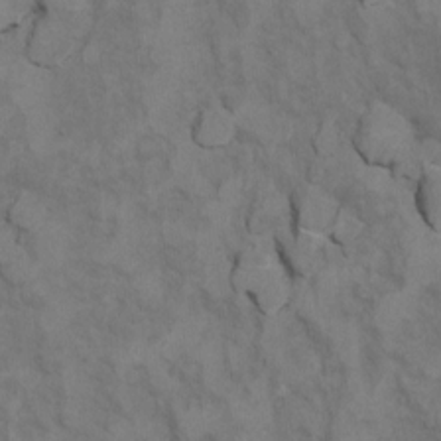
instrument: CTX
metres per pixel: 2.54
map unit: Ht
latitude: 11.6316
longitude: -33.0270
